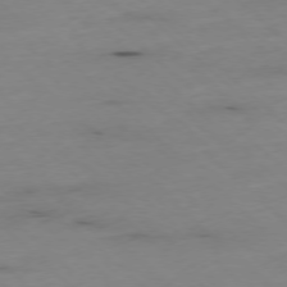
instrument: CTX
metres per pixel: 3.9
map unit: Ap
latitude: -77.4643
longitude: -90.1956
